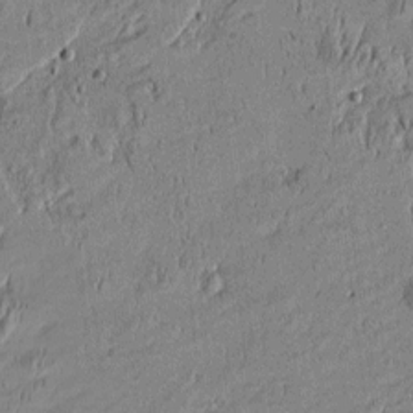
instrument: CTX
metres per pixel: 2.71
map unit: Htu
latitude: -5.8422
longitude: 176.5196
